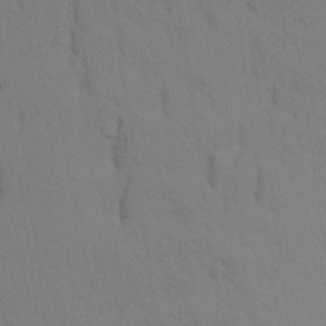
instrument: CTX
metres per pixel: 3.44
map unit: Aa
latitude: 24.3845
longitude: -148.6491
